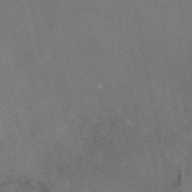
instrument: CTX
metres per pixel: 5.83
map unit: eAb
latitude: 46.8380
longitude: 114.9164
